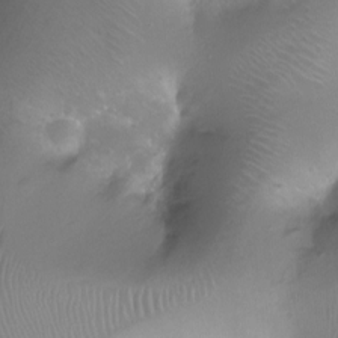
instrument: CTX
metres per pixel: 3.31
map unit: Ht
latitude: -11.5021
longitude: -44.0822
